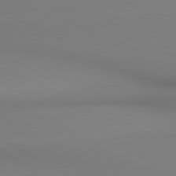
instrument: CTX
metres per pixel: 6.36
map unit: lApd
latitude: 80.6301
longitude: 146.7463
